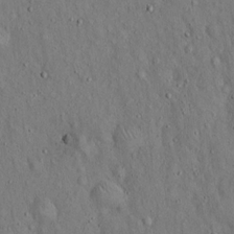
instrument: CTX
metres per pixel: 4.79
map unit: Hto
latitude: 14.8758
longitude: -58.3656
